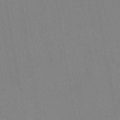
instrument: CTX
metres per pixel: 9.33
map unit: lHb
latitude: -48.0850
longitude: 73.3887
